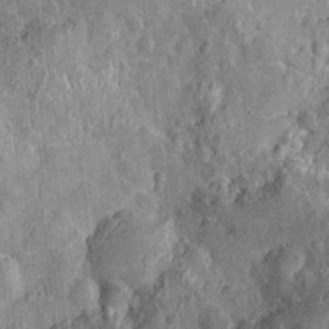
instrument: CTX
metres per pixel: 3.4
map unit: Nhu
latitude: -12.8030
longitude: -23.8394
